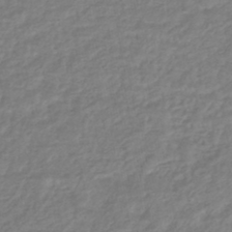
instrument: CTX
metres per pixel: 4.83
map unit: HNhu
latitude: -45.6155
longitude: 98.2361
